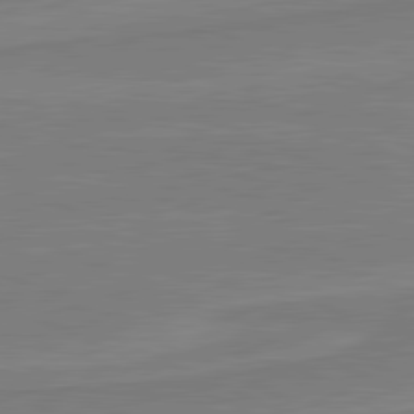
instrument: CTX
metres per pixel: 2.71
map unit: lApd
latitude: 81.3293
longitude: 169.5966
